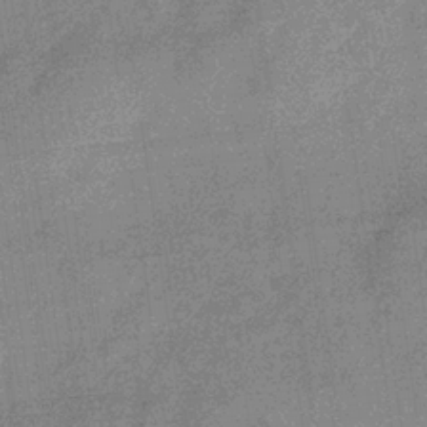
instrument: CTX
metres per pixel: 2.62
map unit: eHb
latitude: -32.4251
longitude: 75.3888
